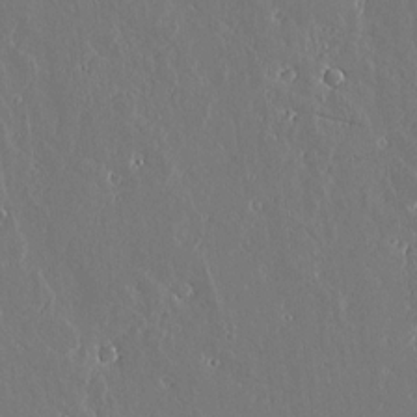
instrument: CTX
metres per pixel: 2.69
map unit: lAvf
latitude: 17.0270
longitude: -126.6113
